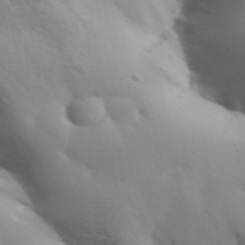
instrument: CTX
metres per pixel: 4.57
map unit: Aa
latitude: 33.2537
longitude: -143.8395
